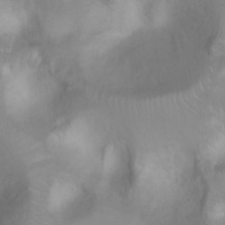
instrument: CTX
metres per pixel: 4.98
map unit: Nhu
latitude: 2.6301
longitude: -24.6490
